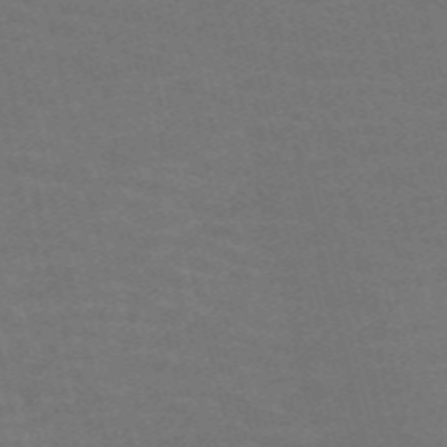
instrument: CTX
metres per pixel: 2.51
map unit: Nve
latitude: -59.4643
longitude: 63.1809
